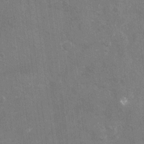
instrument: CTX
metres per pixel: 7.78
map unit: Nhu
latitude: -15.6911
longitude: -58.5168
